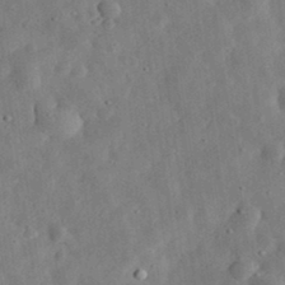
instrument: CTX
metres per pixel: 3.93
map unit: eHh
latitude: 33.3860
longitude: -75.8394
